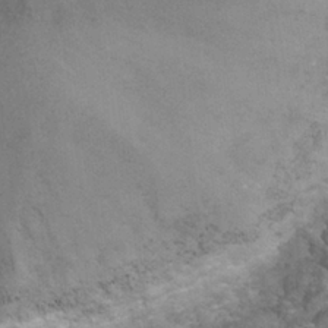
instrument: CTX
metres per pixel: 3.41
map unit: Hto
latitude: 25.0458
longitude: -49.8205
